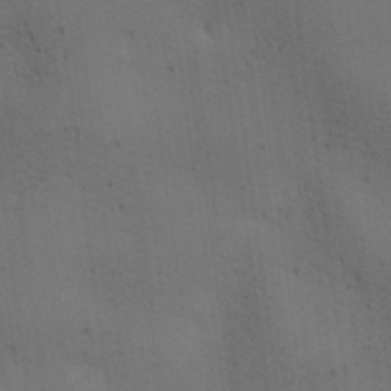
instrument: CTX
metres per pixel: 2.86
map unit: lAa
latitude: 12.1011
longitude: -108.2900
